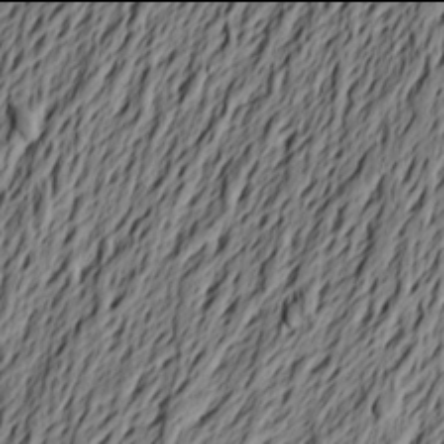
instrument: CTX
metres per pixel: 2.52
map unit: Aa
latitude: 21.9906
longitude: -149.0647
